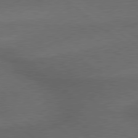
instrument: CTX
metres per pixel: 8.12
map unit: lApd
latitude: 79.3860
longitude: -176.2144
